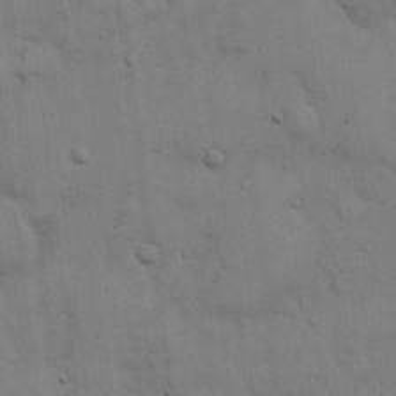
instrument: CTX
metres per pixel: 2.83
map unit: Hto
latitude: 13.2915
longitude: -60.3845
